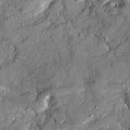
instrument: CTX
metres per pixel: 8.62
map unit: Ave
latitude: 19.2537
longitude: -129.3482
